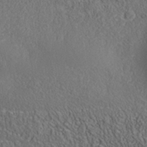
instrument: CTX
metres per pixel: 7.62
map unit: Nhu
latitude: -39.9178
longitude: -84.6113
